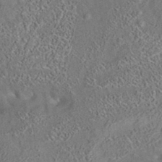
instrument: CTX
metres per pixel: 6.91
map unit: eAb
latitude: 35.2159
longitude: 112.1984
